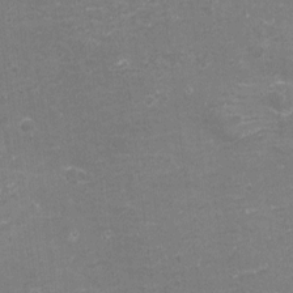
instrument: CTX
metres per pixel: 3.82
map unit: eHh
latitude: -3.5966
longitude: -75.7450
